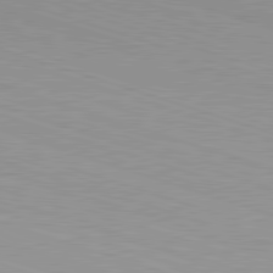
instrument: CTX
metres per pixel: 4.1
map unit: Hpe
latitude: -82.8030
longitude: 6.4818
